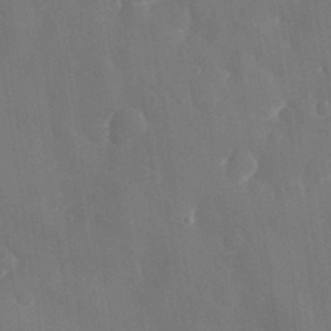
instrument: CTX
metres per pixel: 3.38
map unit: eHh
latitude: 31.8962
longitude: -59.4238
